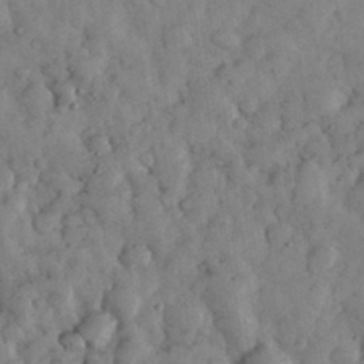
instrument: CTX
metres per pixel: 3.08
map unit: eHh
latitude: 33.6505
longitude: -69.4427
